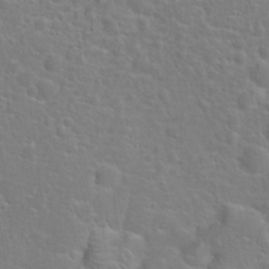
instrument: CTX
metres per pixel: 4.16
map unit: Hto
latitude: 17.4804
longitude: -41.8961
